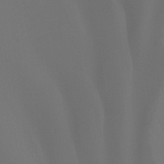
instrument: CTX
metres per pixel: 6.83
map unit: Htu
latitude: -12.8597
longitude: -46.4223
